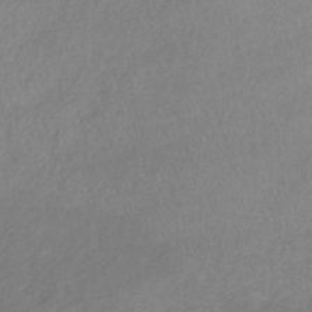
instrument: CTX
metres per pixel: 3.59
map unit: lHb
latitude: -40.3495
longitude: 72.6896
